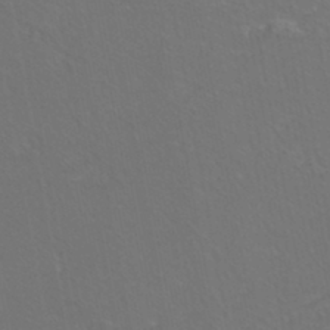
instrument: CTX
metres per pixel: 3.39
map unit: eHh
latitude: -44.2173
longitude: -29.0080
